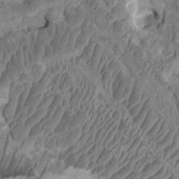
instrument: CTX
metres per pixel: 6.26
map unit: HNhu
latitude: 4.7624
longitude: -2.2900
